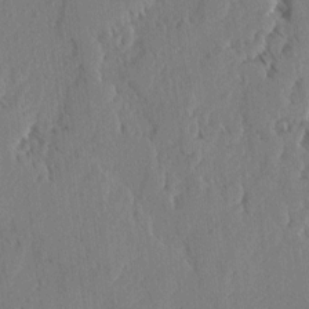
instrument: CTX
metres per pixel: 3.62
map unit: lAvf
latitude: -5.1431
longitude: -113.7638
